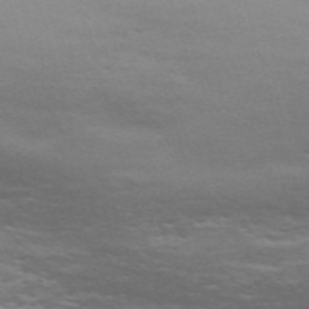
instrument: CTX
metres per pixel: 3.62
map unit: Nve
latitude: -59.6532
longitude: 56.4440
